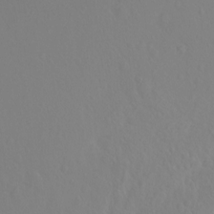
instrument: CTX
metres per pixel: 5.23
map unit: Hto
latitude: -8.5952
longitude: -45.9528
